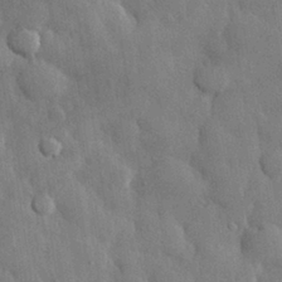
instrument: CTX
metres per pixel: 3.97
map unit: eHh
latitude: 29.7072
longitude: -79.3482
